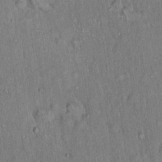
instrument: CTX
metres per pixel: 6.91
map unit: Hto
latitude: 15.4616
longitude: -57.7638
